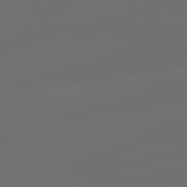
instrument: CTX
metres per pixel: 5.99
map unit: Hpe
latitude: 78.6113
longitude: -174.6302
